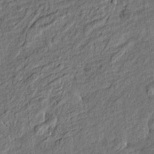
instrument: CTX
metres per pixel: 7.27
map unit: Htu
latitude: -7.8233
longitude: 177.6722
